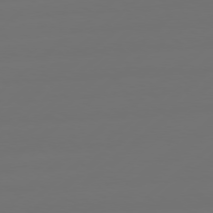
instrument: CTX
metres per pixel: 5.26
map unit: Hpe
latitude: 76.8380
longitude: -130.5546
